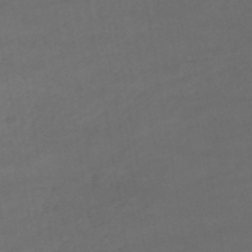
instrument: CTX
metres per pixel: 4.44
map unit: lHb
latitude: -45.8800
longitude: 67.5777
